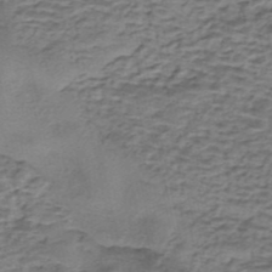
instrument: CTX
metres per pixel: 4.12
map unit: eHh
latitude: -43.0864
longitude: 120.1417
